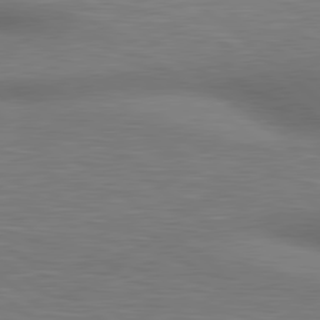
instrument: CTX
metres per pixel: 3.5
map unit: lApd
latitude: 80.3845
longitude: 119.8044
